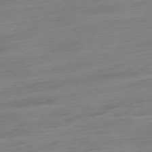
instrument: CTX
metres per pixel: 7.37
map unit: Ap
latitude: -78.7652
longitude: -66.7624
